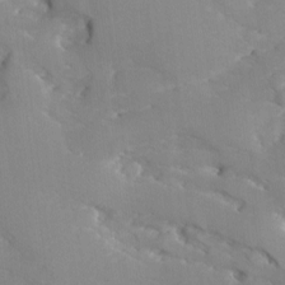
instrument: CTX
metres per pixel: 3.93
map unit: Ave
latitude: -9.1809
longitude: -117.4238
